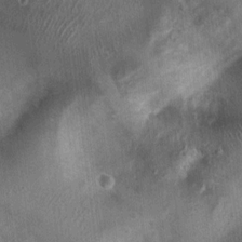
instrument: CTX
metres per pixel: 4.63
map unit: Nhu
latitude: 6.3656
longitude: -20.3089
